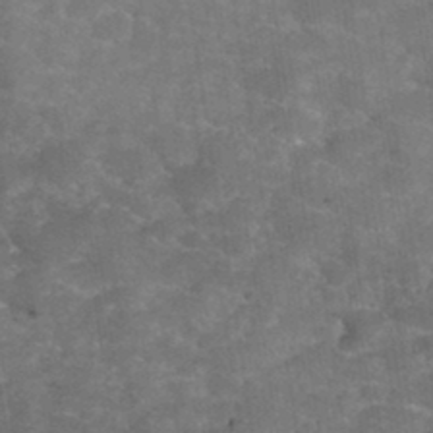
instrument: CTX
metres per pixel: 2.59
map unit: Hto
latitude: 35.2348
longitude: -53.0080
